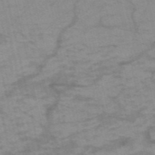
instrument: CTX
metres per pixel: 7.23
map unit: HNb
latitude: -54.0661
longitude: -43.4804
